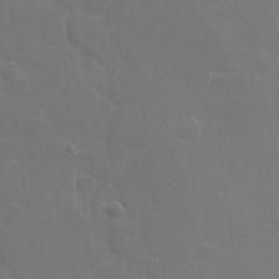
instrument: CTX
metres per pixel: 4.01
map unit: lHvf
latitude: 24.8191
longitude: 140.8030
